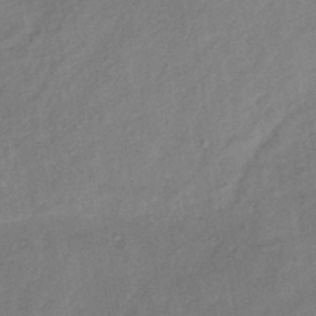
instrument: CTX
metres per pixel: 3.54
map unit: lHb
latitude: -37.2753
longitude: 72.4251
